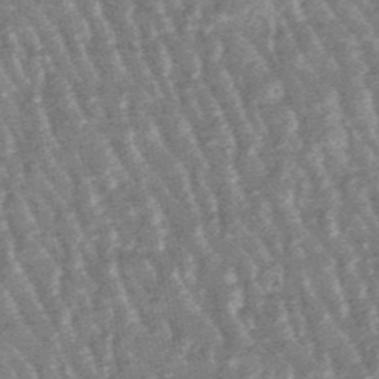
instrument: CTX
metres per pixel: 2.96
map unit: lHb
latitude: -48.2173
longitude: 79.6533
